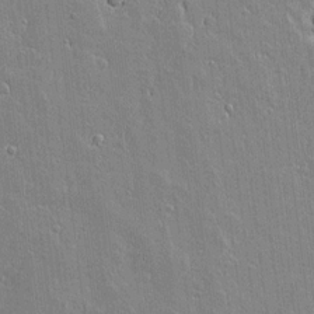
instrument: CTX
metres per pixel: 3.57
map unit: lAvf
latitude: 16.8191
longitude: -127.5560
